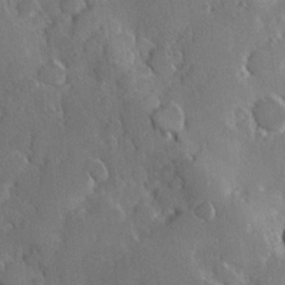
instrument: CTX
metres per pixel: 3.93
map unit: Hve
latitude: 23.3859
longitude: 147.2943
